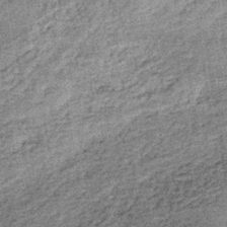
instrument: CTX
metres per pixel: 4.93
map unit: lHb
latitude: -36.4440
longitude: 66.3118
